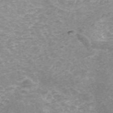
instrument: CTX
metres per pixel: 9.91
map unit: ANa
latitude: 42.7624
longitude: 26.0472
